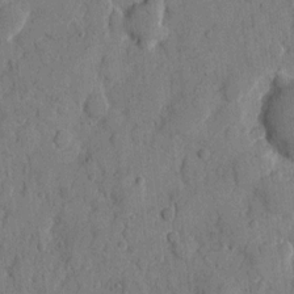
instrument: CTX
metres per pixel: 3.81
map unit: eHh
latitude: 8.5357
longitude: -67.3103
